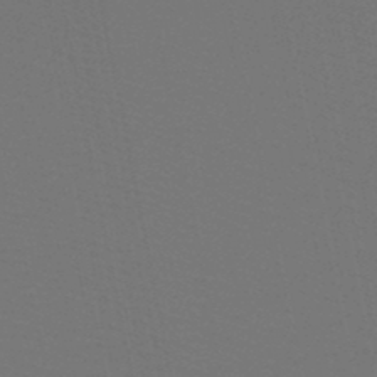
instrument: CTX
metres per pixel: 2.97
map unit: HNb
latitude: -47.6533
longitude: -42.7057
